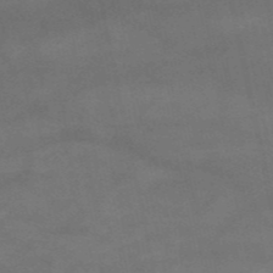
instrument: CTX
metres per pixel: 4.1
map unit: HNb
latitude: -52.9730
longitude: -41.7071
